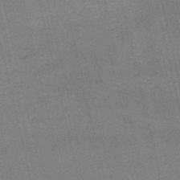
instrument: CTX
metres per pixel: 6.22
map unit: HNb
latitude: -52.8408
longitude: -40.7435
